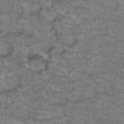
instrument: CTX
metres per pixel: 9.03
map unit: Hto
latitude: 38.1578
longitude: -45.0458
